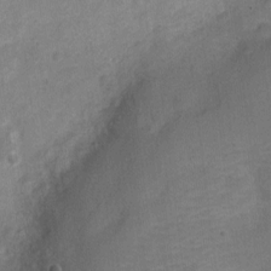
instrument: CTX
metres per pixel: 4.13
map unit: Nve
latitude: -18.6518
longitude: 109.1242
